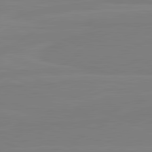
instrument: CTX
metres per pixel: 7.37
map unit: lApd
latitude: 81.8961
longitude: 165.0487
